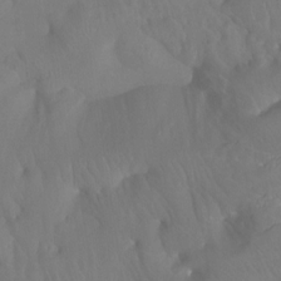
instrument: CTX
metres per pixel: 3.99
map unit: Htu
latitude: -14.9920
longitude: -46.8380
